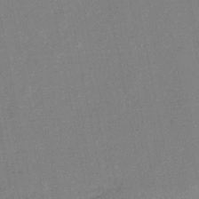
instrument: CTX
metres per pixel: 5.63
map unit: HNb
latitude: -48.0094
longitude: 57.3887
